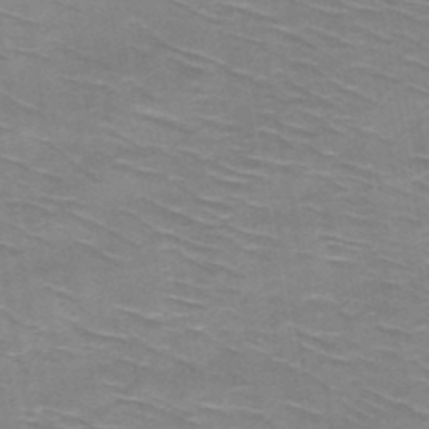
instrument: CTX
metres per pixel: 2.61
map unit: HNb
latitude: -47.7477
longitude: -48.2145
